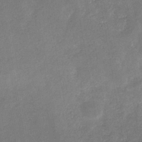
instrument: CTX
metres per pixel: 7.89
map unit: eHb
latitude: -34.1228
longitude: 74.2551
